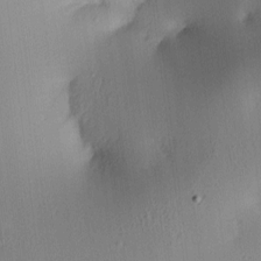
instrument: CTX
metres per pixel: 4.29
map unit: lAa
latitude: 4.5735
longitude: -112.4223
